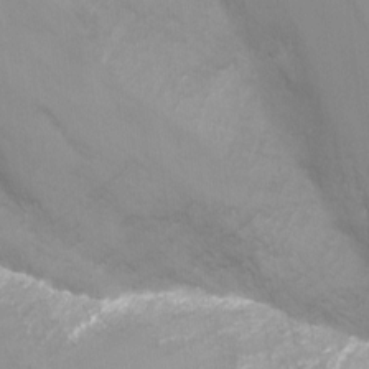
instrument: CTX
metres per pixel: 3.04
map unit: Nhu
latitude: -13.8422
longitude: -71.2537
